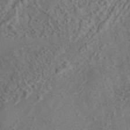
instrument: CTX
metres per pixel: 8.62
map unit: eAb
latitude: 43.3671
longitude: 116.0472
